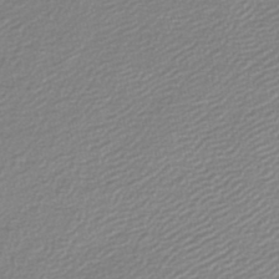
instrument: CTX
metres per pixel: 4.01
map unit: lHb
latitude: -46.7085
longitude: 59.9745
